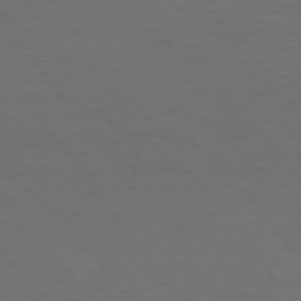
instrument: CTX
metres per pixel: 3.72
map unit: Hpe
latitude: 74.9514
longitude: -131.1026
